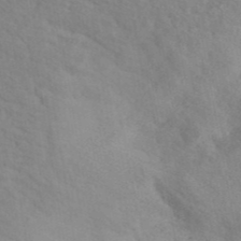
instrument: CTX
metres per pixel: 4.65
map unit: ANa
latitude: 41.6882
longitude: 53.3131
